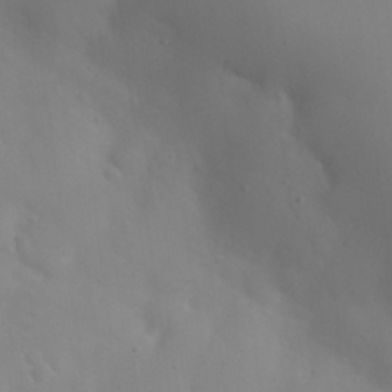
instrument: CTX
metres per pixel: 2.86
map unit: Nhu
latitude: 26.4979
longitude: -55.1970
